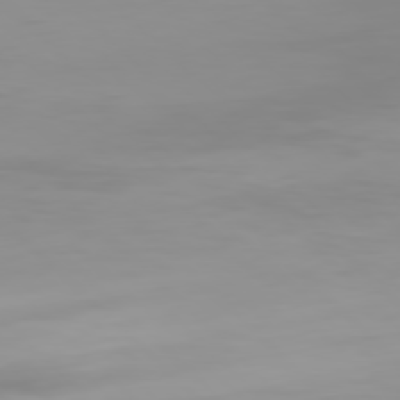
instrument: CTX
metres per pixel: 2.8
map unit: Hpe
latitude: 77.4993
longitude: -173.2536
